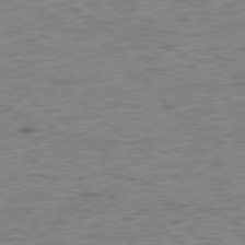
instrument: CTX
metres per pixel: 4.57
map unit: Ap
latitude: -78.2172
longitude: -78.4223
